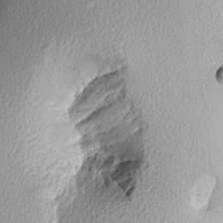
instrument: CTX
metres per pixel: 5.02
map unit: Aa
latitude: 8.1389
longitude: -137.6316
